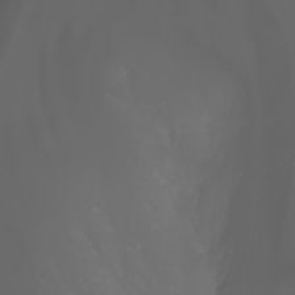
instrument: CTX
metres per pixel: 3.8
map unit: Nhu
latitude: -5.6722
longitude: -89.0081
